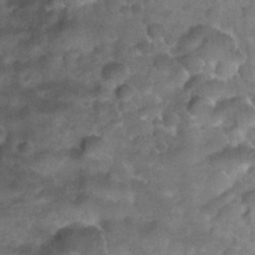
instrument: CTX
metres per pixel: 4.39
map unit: Nhu
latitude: 30.6113
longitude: -54.5546
